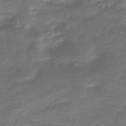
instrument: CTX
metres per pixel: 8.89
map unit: HNb
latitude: -43.7477
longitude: 52.2550
